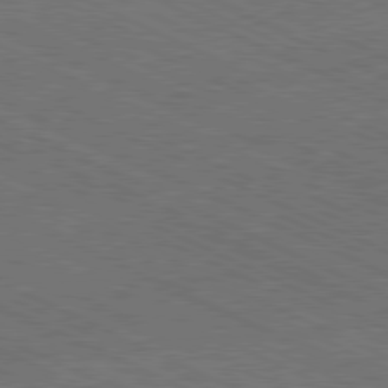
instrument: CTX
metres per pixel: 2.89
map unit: Hpe
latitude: -81.7856
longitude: 18.1039
